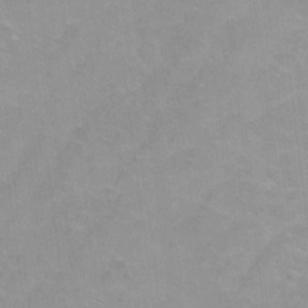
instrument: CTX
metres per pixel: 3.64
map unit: Hto
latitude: 2.6868
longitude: -32.8002
